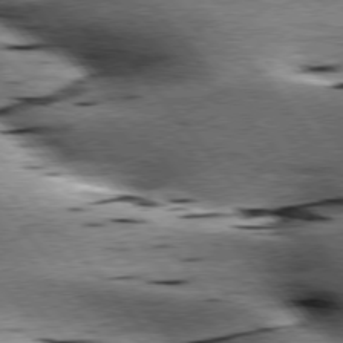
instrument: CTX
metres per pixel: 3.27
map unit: lApd
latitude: 76.7435
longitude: -60.7057
